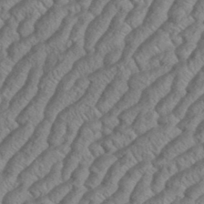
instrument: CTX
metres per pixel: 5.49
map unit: eHh
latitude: 37.1214
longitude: -137.4616
